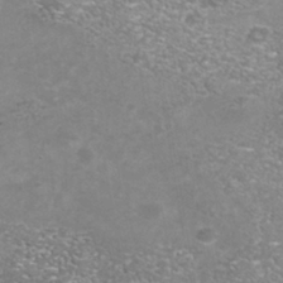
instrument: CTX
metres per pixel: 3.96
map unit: Nhu
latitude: -41.3887
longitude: -84.9703
